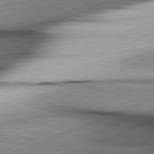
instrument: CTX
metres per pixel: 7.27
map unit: lApd
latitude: 81.7827
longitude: -166.1388
